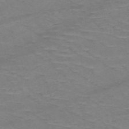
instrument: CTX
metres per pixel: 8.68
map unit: HNb
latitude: -53.6910
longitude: -44.3656
